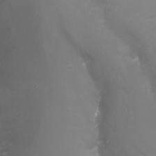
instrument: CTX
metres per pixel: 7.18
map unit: Nhu
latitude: -14.2929
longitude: -62.8191
